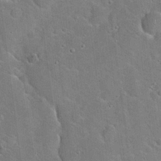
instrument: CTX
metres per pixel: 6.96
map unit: Hto
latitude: 19.4426
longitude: -50.7624
